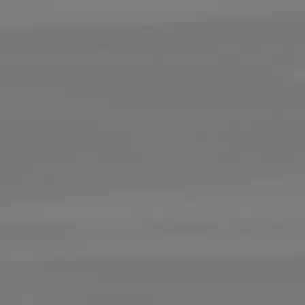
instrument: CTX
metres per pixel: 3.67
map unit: lApd
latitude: 81.6694
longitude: -176.1389
